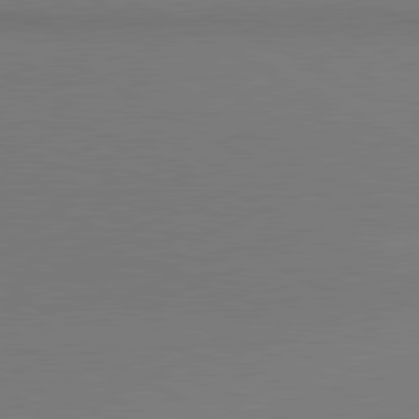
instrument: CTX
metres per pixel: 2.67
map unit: lApd
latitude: 80.9892
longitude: 146.9541
